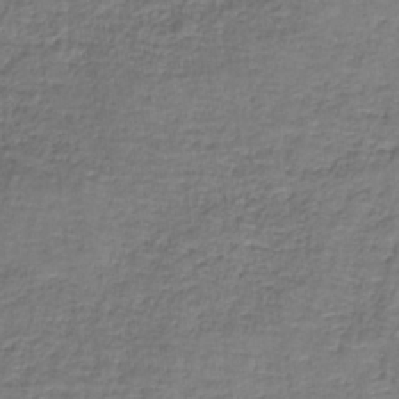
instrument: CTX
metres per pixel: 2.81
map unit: eAb
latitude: -36.6518
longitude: 52.6518
